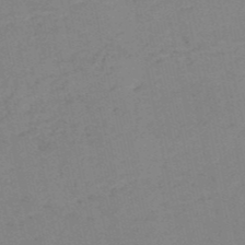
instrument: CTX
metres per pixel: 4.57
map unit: HNb
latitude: -51.9556
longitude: -52.3467
